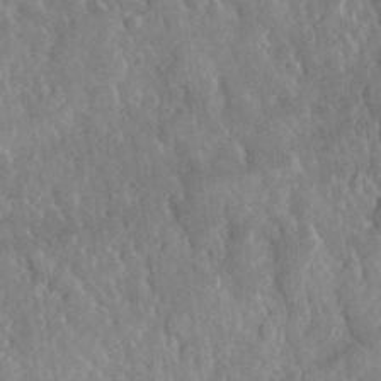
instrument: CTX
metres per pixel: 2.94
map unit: lHvf
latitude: 35.1592
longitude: -87.4804
